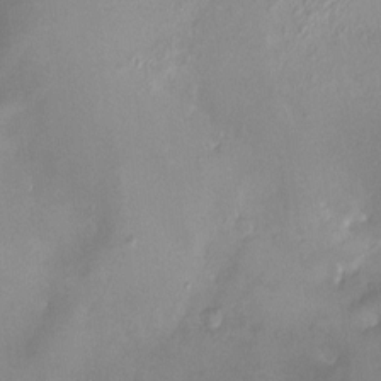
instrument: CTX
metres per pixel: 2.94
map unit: HNhu
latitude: 4.7813
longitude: 8.0850
